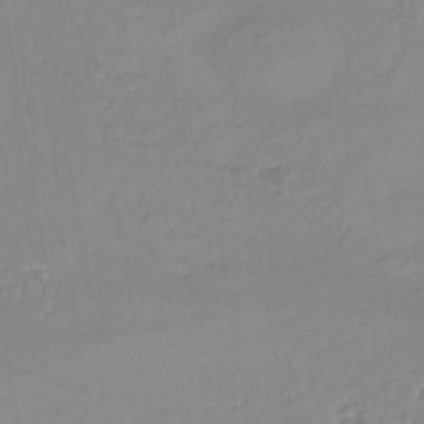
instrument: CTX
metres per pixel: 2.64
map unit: HNhu
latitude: -43.7855
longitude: 102.0472
